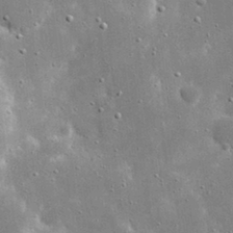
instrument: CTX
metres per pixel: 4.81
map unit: eHh
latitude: 21.0648
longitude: -67.3859
